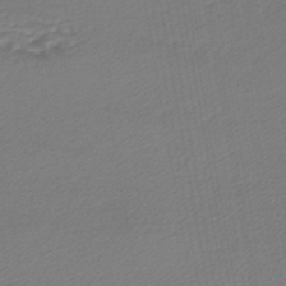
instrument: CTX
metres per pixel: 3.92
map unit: lHb
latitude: -44.6707
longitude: 61.7289
